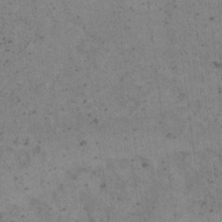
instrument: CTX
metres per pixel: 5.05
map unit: Hto
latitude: 8.3656
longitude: -59.1025
